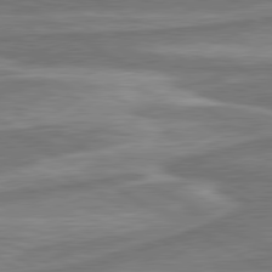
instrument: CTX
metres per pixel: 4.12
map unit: lApd
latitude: 80.4412
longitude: -178.1011
